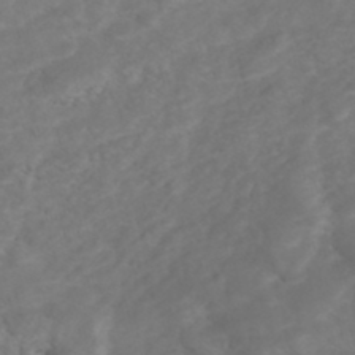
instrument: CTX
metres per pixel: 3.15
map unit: Nhe
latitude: -47.9556
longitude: -171.9528
